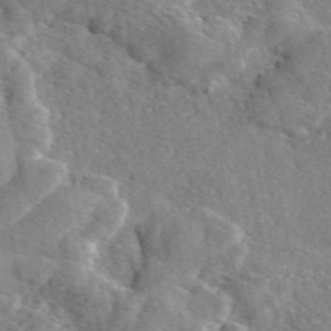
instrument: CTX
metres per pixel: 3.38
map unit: eAb
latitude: 46.5357
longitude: 113.0298
